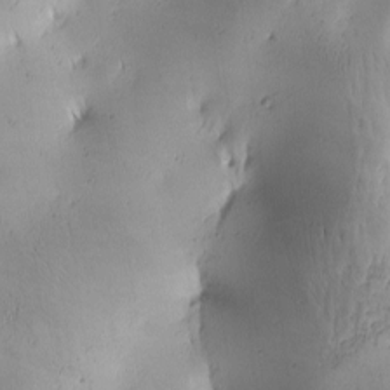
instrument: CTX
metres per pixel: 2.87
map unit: lAa
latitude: -4.5951
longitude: -121.0459
